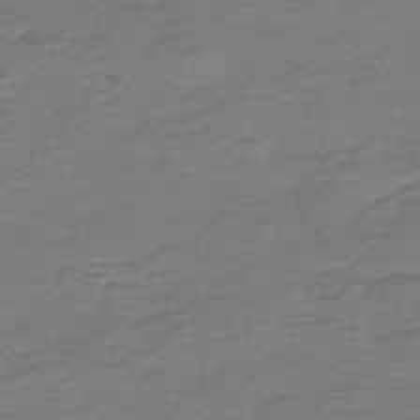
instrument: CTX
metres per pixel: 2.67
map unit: HNb
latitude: -47.3887
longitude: 52.5384
